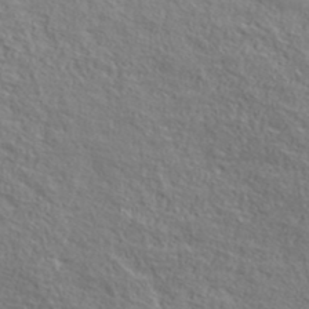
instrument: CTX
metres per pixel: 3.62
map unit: lHvf
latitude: 40.5545
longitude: -90.6113
